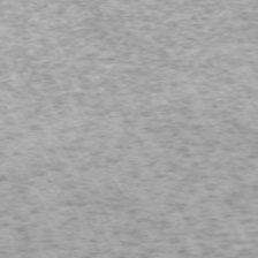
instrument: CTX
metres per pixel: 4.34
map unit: Hpe
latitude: -70.8597
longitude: 13.8422
